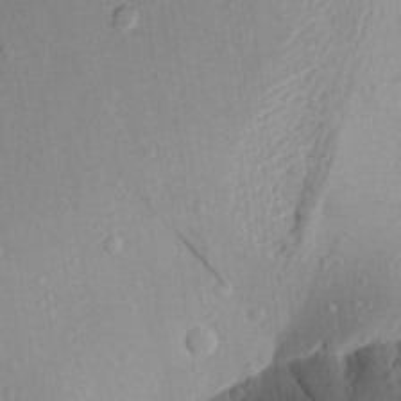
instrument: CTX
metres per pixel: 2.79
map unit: Aa
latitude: 22.3278
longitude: -149.8583
